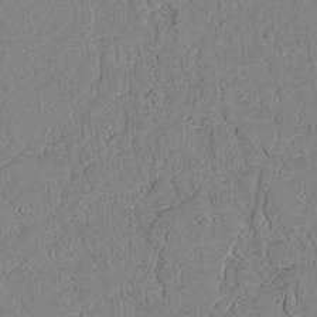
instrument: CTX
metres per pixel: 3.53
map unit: lAvf
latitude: 5.6127
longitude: 169.2187
